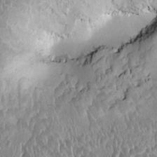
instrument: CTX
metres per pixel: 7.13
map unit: HNhu
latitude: 5.8205
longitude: 3.3509
